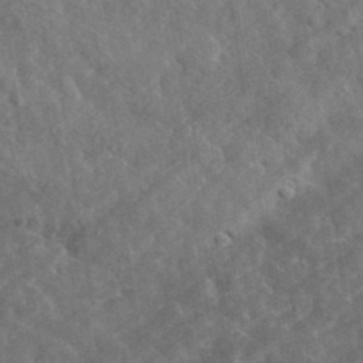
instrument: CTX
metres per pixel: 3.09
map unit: lHvf
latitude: 36.4979
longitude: -87.7638
